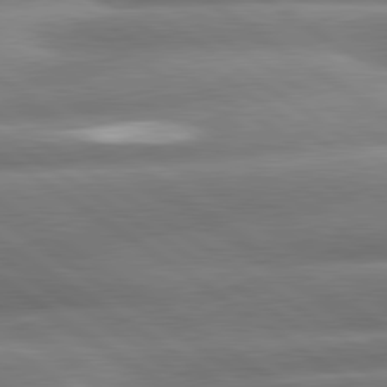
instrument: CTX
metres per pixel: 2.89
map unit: lApd
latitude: 80.9892
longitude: -158.2145
